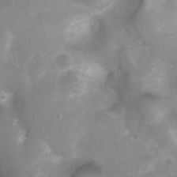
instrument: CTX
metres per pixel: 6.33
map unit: Ht
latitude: 4.8191
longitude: -21.1214
